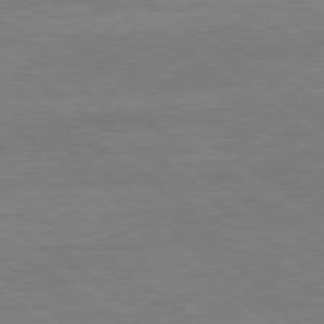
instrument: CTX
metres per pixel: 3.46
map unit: Ap
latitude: -80.2551
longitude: -80.6113
